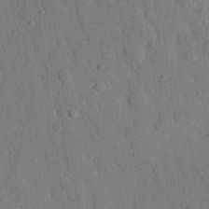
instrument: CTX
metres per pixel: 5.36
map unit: eHh
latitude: 25.6127
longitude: -78.4790
